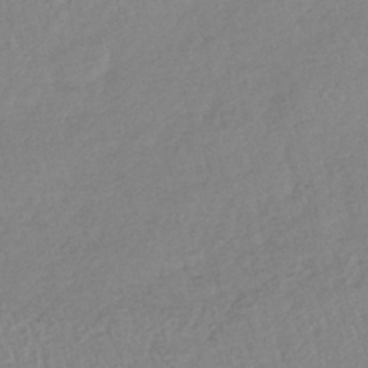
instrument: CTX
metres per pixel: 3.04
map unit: lHb
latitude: -41.1620
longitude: 61.6911
